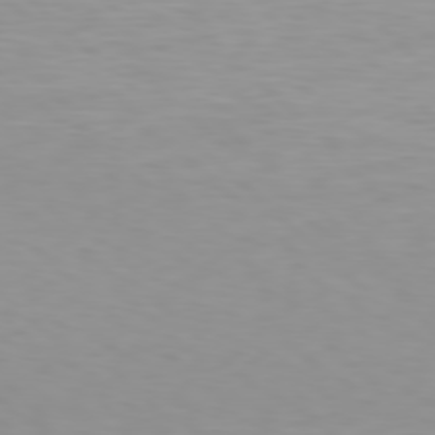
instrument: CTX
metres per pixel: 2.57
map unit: Hpe
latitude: 78.2334
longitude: -136.8947
